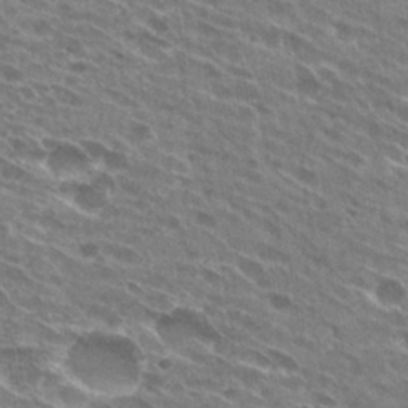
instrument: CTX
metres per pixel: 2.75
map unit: Hto
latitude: 29.2537
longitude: -44.8191
